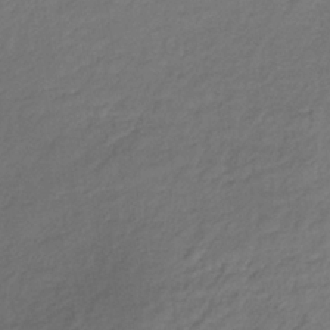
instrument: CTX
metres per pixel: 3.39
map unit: HNb
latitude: -34.2739
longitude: 52.5195
